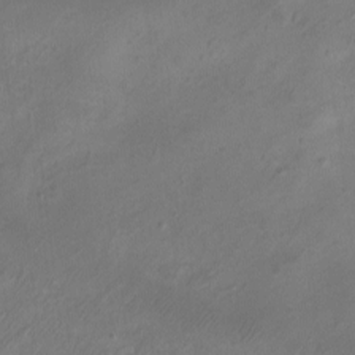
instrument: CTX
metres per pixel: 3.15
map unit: eHh
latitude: -5.7099
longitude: -77.8772
